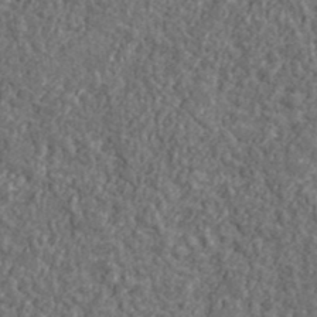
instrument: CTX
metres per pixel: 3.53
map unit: lHvf
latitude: 38.2145
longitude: -89.7261
